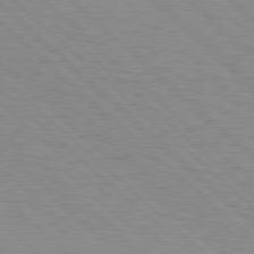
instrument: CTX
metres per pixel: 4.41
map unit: Hpe
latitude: 78.2334
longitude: -159.0270
